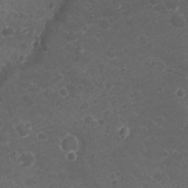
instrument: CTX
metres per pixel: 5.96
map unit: Nhu
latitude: 2.1578
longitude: -15.5183
